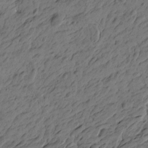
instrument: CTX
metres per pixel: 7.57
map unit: Htu
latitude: -6.1228
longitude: -179.2348
